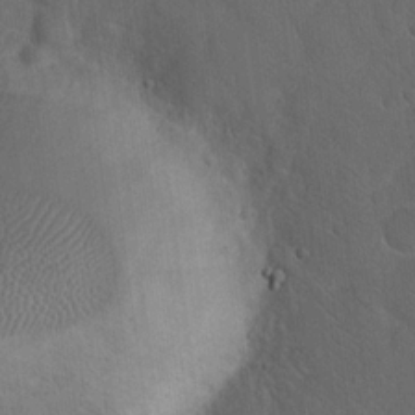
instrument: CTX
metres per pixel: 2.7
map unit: eHh
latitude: 19.1592
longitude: -65.5749
